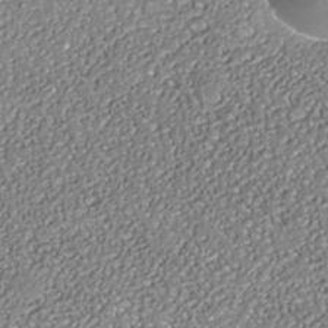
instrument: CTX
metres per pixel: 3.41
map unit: Nhe
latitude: -37.6155
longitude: -89.0837
